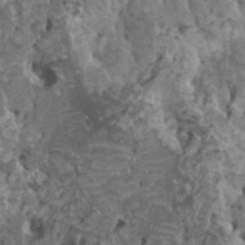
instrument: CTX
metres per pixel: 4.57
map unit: HNhu
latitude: 6.7246
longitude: -0.9324
